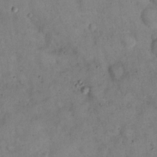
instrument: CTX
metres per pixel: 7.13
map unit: eHh
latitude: 16.9325
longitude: -62.2712
